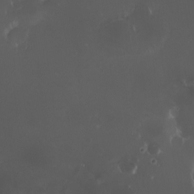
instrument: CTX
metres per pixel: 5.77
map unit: HNhu
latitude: 8.1767
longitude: 10.7652
